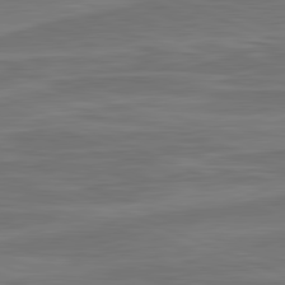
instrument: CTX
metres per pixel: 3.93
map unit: lApd
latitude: 81.9150
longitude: -171.1025
